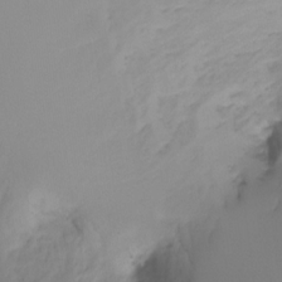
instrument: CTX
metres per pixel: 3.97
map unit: Ht
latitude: -16.2173
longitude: -49.9528
